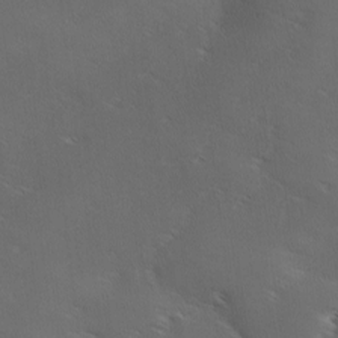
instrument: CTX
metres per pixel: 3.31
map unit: Ave
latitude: 0.7057
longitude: -114.4034
